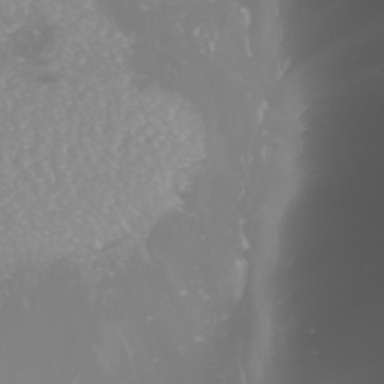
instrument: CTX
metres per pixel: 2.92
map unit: Nhu
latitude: -8.6329
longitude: -93.8772
